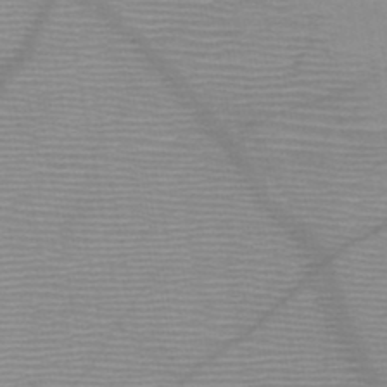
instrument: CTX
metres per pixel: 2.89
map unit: HNb
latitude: -46.6518
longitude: -41.0647
